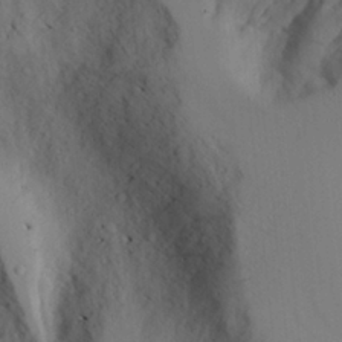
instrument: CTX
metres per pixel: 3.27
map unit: Aa
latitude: 25.7827
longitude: -131.8017
